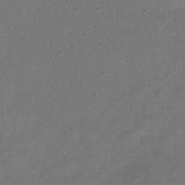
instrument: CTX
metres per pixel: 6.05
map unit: HNhu
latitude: -42.8408
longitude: 90.2740
